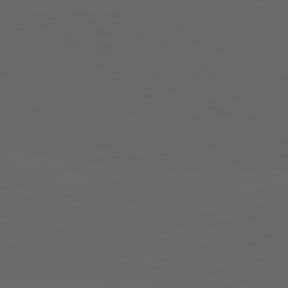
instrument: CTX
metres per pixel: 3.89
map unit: lApd
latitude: 82.0633
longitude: 130.9730
